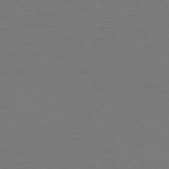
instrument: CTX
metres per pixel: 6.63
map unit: Ap
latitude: -78.1605
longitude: -58.1011
